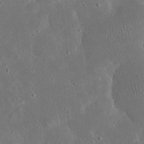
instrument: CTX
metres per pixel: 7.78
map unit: eHh
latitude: 23.7450
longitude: -67.5749
